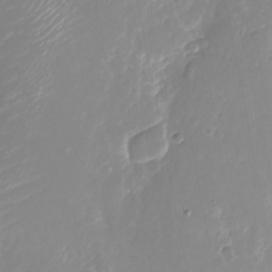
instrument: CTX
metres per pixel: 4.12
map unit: Nhu
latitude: -26.1416
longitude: -73.3104
